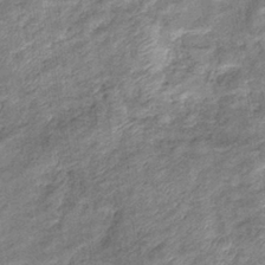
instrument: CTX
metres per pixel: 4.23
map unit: eHb
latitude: -37.6532
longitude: 77.5588
